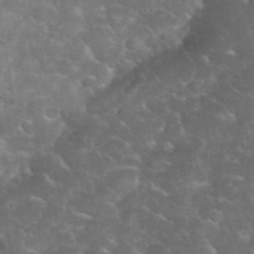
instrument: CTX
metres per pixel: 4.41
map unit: eHh
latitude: 35.4804
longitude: -64.6679
